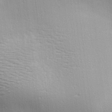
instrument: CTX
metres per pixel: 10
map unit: lAa
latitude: 18.1200
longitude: -138.0255
